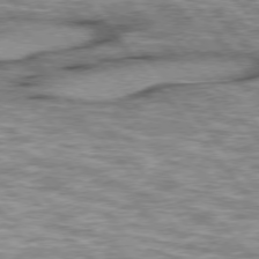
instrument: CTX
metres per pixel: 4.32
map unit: lApd
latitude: 76.0444
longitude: -48.6679
